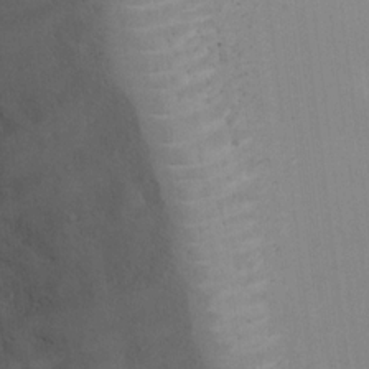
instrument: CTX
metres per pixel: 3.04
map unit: Ht
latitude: 13.0648
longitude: -41.2725
